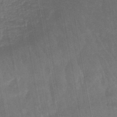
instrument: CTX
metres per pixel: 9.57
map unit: lHb
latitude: -45.0675
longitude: 79.5966
